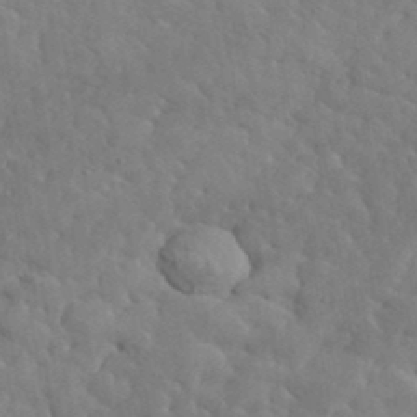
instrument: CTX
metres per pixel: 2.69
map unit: lHvf
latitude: 36.7435
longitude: -87.4048
